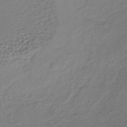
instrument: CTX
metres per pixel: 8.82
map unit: lHb
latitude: -37.9556
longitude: 69.6910
